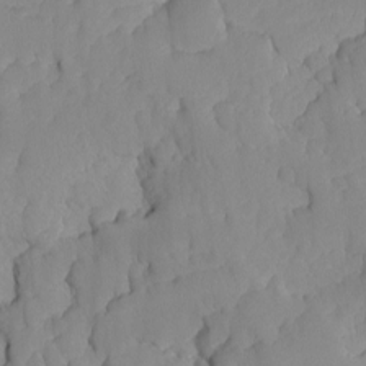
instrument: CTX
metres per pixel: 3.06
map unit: Ave
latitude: -8.7841
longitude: -116.7624
